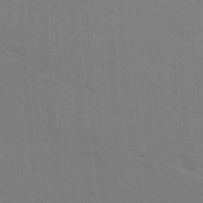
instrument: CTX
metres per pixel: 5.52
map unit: Ave
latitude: 13.4427
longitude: -102.4412
